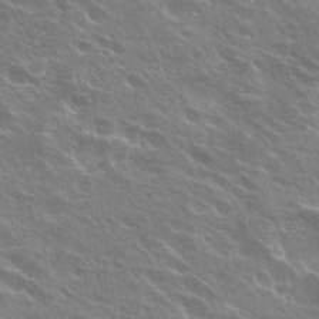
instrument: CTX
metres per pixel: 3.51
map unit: Hto
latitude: 27.4049
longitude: -41.2536
